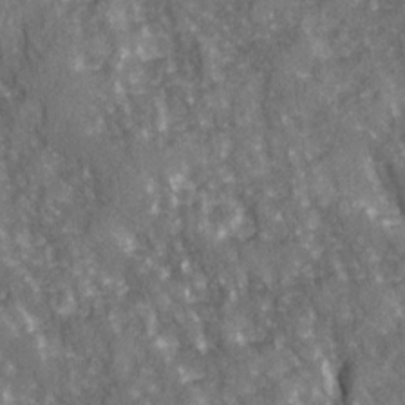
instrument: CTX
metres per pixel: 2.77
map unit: Ave
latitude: 15.0837
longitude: -131.7639
